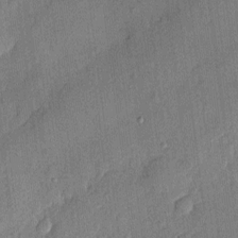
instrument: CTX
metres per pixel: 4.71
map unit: eHh
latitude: 4.5168
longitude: -74.8380
